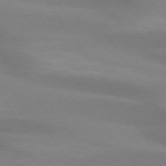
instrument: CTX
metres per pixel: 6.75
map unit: lApd
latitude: 74.0255
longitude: -49.6883
